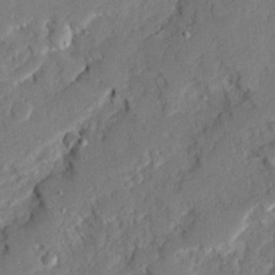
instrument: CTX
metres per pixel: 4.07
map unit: Ave
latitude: 22.8380
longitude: -130.0822
